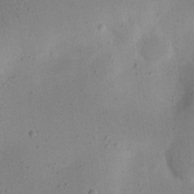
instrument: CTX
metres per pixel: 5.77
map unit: eHh
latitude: 24.5545
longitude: -70.1578
